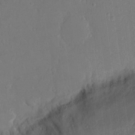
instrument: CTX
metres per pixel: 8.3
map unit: eHh
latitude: 14.7625
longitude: -69.6505
